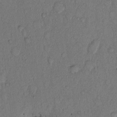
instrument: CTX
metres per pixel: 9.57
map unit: Hto
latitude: 9.4238
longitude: -58.2900
